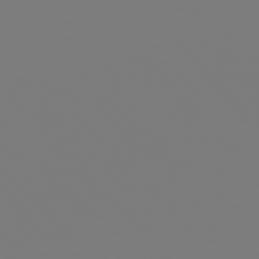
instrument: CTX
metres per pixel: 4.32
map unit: Hpe
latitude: 76.1955
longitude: -136.4601
